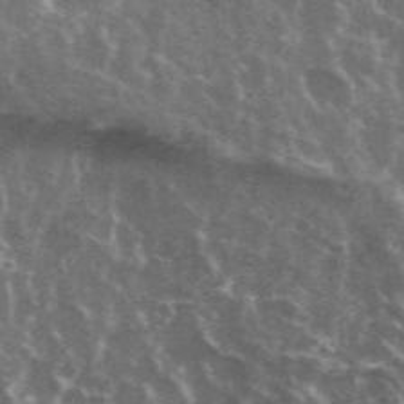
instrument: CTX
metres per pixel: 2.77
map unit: eHh
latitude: 35.4615
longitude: -59.4804
